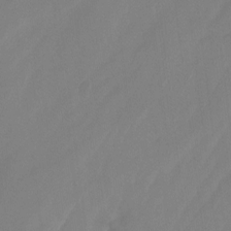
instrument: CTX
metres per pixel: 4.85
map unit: Nhu
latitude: -13.1809
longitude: -60.4223
